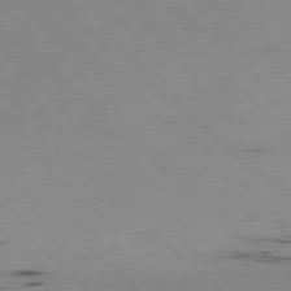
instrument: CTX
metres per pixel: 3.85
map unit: Hpe
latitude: -79.3131
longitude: 9.0675
